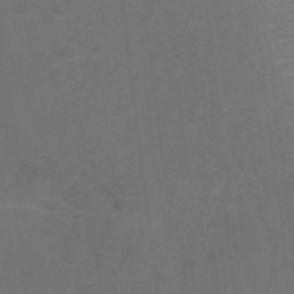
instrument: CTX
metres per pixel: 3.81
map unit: Ht
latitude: 2.0255
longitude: -25.7260
